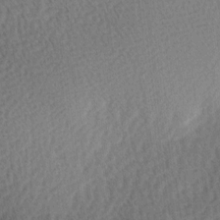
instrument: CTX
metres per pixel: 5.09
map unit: Ave
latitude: 10.9703
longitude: -107.1781
